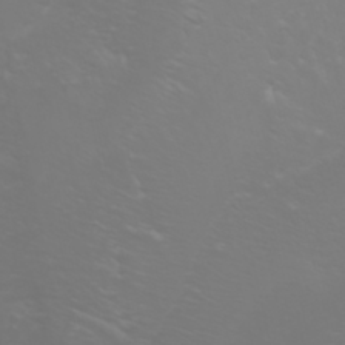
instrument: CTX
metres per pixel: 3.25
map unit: Nhu
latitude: -4.9730
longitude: -79.7261
